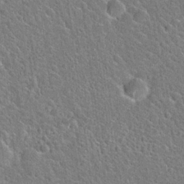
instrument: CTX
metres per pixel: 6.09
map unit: Hto
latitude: 21.8773
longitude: -51.1025
